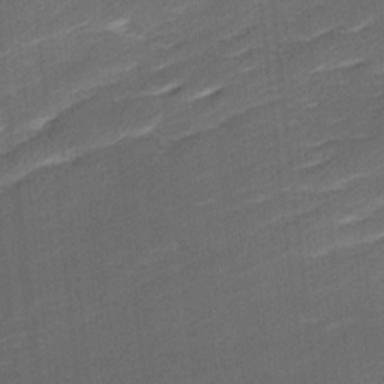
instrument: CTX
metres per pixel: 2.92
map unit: Ave
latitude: 17.1403
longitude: -137.1970
